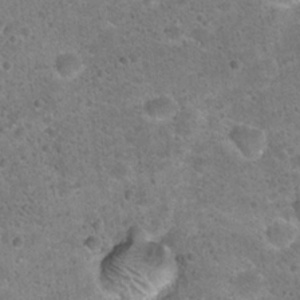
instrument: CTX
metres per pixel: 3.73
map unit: Hto
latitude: 22.3278
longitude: -49.6316
